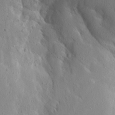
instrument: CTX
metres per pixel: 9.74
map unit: Aa
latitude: 13.1781
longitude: -142.6869
